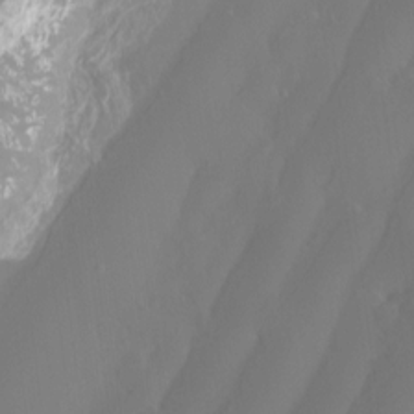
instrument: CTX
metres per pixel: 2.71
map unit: Htu
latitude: -13.0109
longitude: -45.7827
